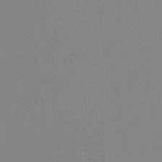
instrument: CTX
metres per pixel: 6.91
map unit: HNb
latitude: -45.0298
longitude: -40.4412
